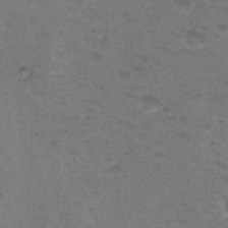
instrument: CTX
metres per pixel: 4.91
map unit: Nhu
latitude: 18.0444
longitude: -30.9136
